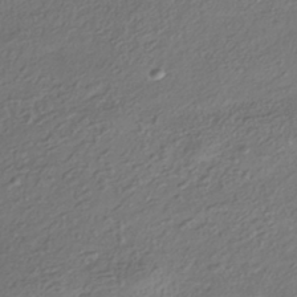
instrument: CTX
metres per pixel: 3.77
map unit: HNhu
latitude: -41.4265
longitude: 107.1242
